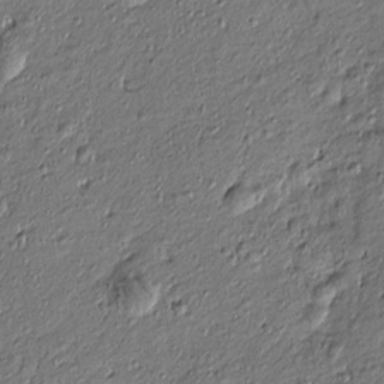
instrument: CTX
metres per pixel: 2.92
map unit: Htu
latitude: -7.2565
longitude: 177.3321
